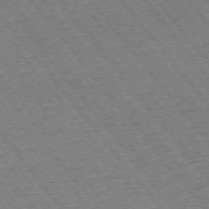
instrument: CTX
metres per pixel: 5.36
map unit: Ap
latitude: -75.3321
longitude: -87.1403
